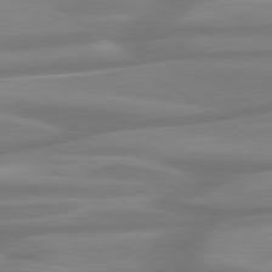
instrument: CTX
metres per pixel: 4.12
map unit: lApd
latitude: 79.7072
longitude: -127.8961
